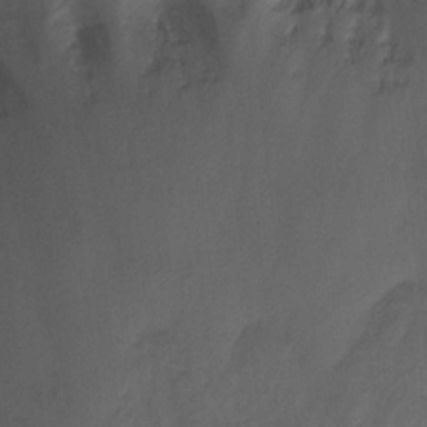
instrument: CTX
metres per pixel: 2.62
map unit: HNhu
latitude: -28.2362
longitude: 74.7652
